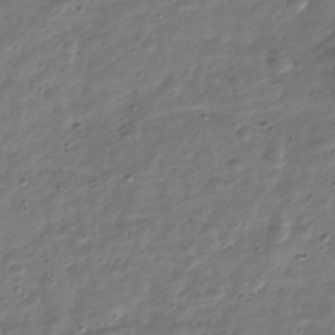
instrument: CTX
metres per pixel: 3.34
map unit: Nhu
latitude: -39.7667
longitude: -81.4993
